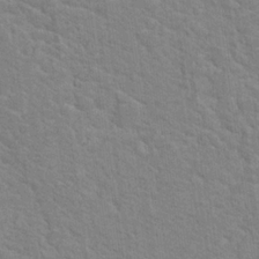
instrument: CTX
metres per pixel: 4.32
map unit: Hto
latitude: 18.6301
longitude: -37.4993
